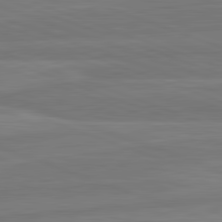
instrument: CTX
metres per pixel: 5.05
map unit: lApd
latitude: 82.1011
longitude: -175.9717
